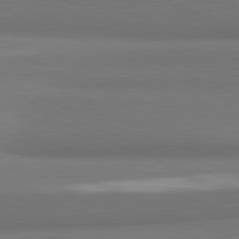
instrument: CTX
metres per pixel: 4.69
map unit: lApd
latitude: 81.8583
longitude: 163.1998
